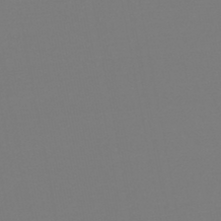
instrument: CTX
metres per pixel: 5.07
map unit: lHb
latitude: -46.1039
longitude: 75.9367
